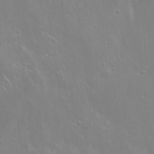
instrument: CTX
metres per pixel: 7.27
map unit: Hto
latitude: 18.3467
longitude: -56.7246
